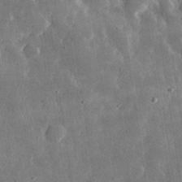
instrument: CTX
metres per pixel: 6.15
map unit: lHvf
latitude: 32.1956
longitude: -91.1025
